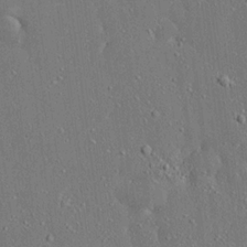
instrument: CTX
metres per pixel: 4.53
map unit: Ave
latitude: 17.9339
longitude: -140.1766
